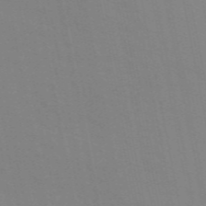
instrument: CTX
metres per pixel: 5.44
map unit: ANa
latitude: 49.4615
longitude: -74.1767
